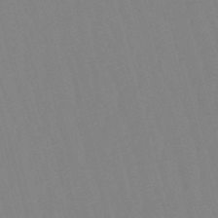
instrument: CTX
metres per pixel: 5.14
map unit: eHb
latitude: -50.6518
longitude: 75.4266
